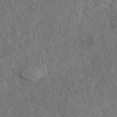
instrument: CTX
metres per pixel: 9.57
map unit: eAb
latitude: 43.3482
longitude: 109.5966
